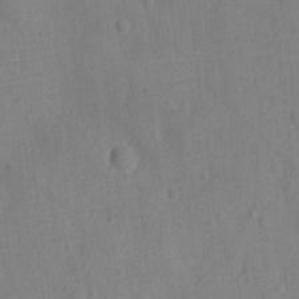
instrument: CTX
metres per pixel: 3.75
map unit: Ht
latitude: -11.5588
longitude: -24.7435
